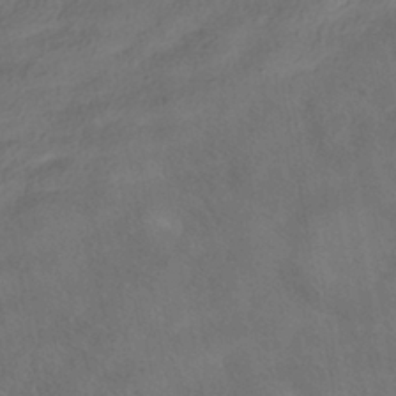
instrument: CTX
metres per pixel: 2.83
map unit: ANa
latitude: -39.1053
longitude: 96.9542
